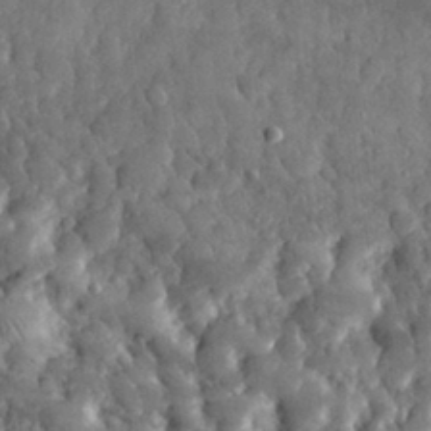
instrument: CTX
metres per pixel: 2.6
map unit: eHh
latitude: 31.3104
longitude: -69.4616
